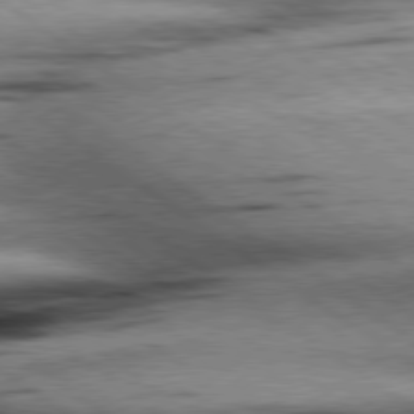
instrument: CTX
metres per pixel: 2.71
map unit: Hpe
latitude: 78.8569
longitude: -155.7450
